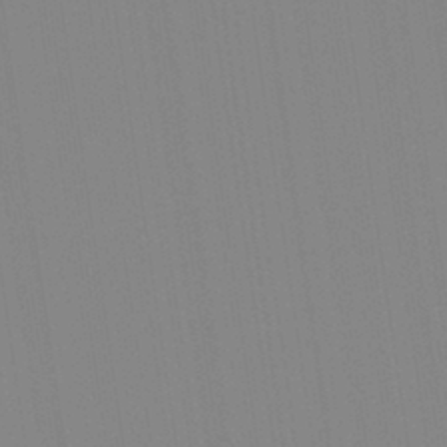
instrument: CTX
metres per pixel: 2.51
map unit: Aa
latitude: 32.8947
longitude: -142.6680
